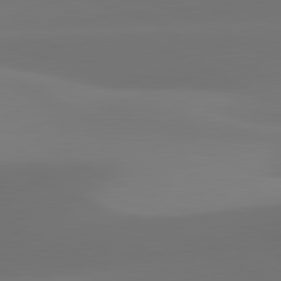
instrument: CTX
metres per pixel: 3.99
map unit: lApd
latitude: 81.3859
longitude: 129.1809
